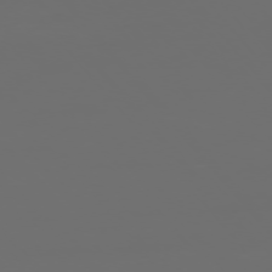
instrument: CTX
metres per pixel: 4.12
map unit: Ap
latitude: -76.1984
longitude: -74.1578
